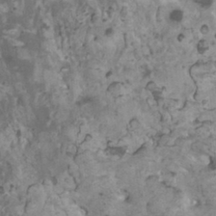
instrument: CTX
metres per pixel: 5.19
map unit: HNhu
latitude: 1.7449
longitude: 3.7666
